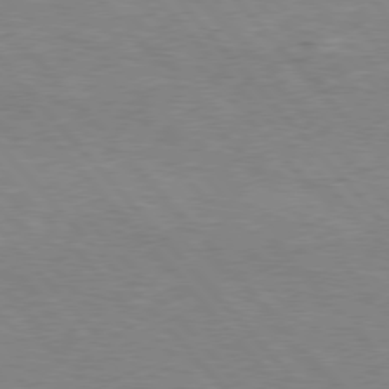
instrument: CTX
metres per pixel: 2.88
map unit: Hpe
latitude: 76.5168
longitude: -151.8961
